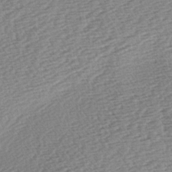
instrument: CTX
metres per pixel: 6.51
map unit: lAa
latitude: -2.6707
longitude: -127.3482
